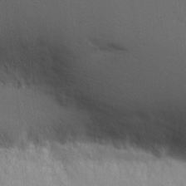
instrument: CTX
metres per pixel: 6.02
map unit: Hve
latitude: 2.7057
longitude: -123.7261
